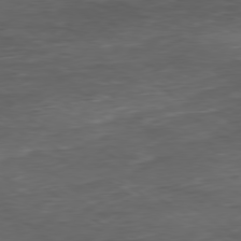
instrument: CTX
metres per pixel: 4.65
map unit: Ap
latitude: -79.5777
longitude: -58.2145
